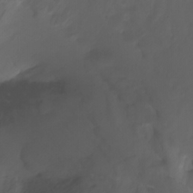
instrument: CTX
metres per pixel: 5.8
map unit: Nhu
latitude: -7.8800
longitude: -77.1403
